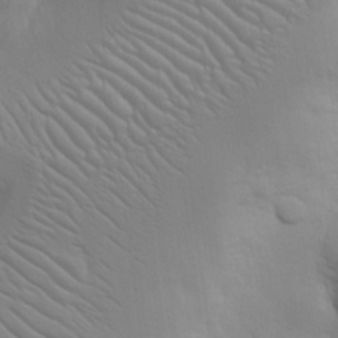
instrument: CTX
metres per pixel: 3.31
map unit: Nhu
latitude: 16.7057
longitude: -78.4034
